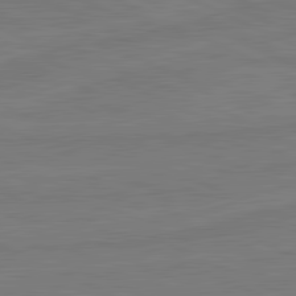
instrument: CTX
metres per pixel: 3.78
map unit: lApd
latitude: 81.8205
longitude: -177.3104
